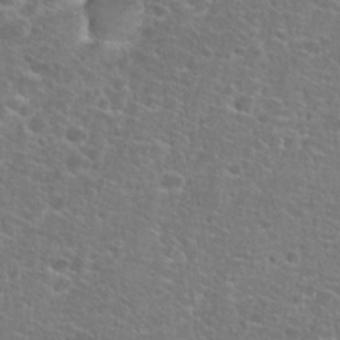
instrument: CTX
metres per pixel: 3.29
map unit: Hto
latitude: 25.8772
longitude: -48.8758
